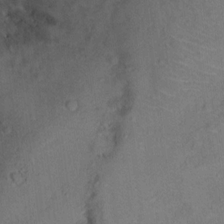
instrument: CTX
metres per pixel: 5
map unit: Ht
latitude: 12.5546
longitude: -39.0647
